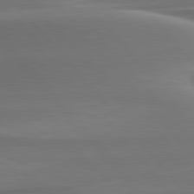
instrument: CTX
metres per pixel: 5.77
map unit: lApd
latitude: 79.9150
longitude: -113.8961
